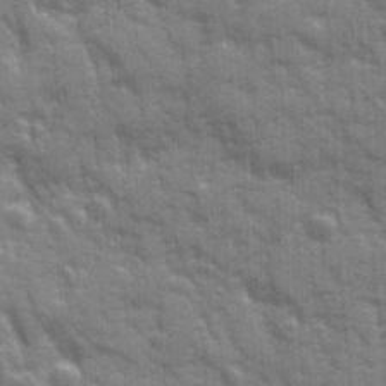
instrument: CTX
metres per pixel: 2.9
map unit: Ave
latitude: 20.1956
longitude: -133.3293
